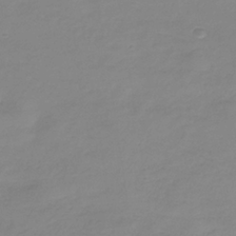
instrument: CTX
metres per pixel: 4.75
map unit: HNb
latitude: -35.9367
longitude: 51.3132
